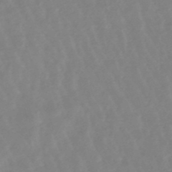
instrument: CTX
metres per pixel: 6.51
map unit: lHb
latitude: -48.7275
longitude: 77.7289
